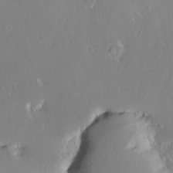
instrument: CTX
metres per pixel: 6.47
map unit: Nve
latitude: -8.1984
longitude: 172.8786
